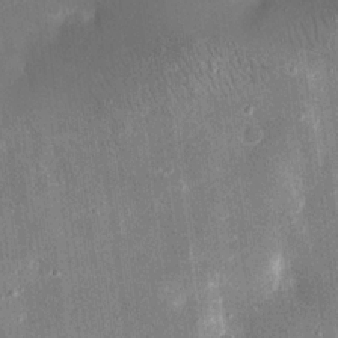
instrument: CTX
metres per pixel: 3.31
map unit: eHh
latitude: 17.8205
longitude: -70.7057
